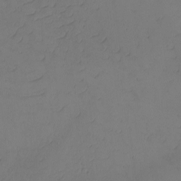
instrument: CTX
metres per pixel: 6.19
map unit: eHh
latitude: -2.6896
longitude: -74.5735
